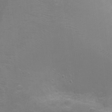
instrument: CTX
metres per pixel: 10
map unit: Ht
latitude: -5.6533
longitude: -28.2144
